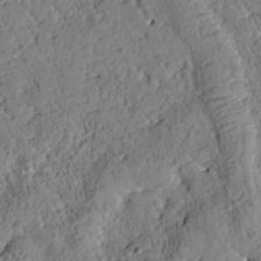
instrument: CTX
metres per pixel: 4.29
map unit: Htu
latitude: 0.4223
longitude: 176.6330
